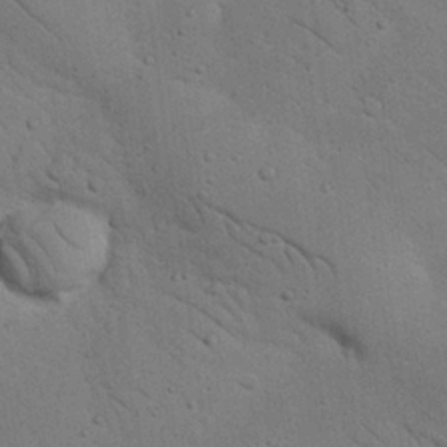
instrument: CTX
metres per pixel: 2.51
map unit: Nhu
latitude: 23.1403
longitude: -74.8758
